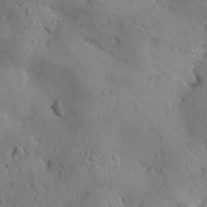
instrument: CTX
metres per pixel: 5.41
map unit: Htu
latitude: 0.0633
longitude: 175.3887
